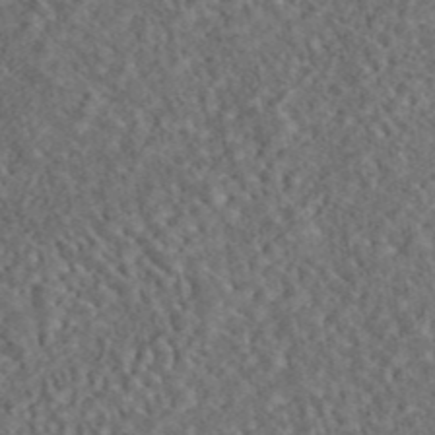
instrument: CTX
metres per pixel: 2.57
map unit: eAb
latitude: 43.6316
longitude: 116.7463
